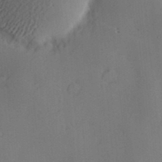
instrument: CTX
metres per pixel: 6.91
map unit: Hve
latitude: -9.3132
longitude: 174.7652
